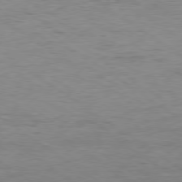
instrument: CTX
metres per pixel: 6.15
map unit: Ap
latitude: -79.3131
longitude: -101.2726
